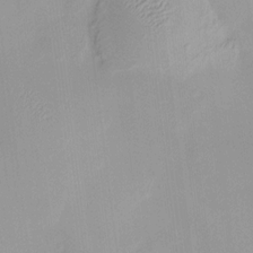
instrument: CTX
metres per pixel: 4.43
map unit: HNhu
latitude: 11.5938
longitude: 9.7100
